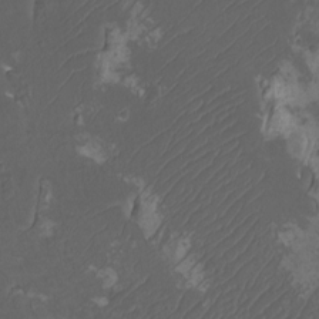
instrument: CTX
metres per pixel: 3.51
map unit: Htu
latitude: -11.4076
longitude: -74.0255
